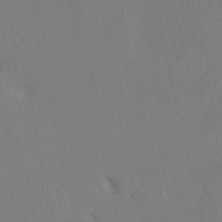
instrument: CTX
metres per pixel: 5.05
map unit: HNhu
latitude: 7.1214
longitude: 4.5384
